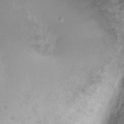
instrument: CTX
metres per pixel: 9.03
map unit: Nhe
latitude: -18.9164
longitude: 145.3132
